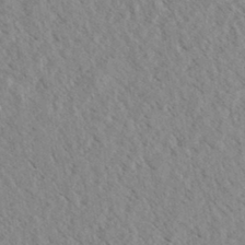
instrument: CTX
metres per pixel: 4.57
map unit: eHh
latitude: 34.5545
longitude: -140.2900
